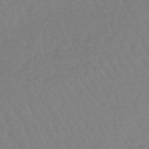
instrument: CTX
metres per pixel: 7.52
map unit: lHb
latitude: -44.4818
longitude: 73.5966
